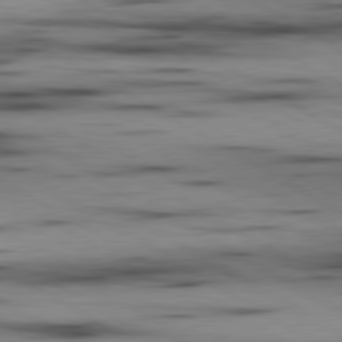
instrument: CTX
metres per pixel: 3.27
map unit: lApd
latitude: 80.2145
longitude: 157.8800
